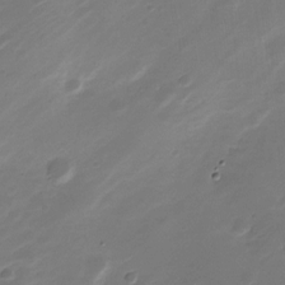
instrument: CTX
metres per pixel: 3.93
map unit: Nve
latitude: -20.9919
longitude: 107.2376
